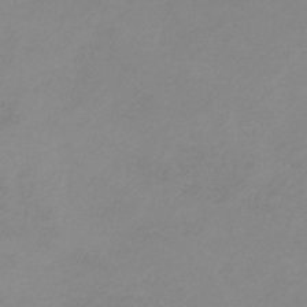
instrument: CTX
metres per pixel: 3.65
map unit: HNb
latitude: -32.3307
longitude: 60.8786
